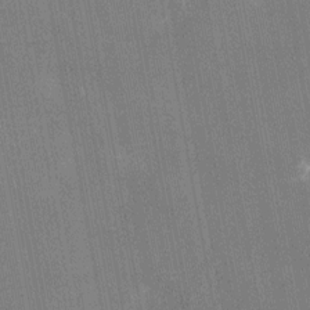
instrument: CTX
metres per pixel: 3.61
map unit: Nhu
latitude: -11.6344
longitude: -21.7828
